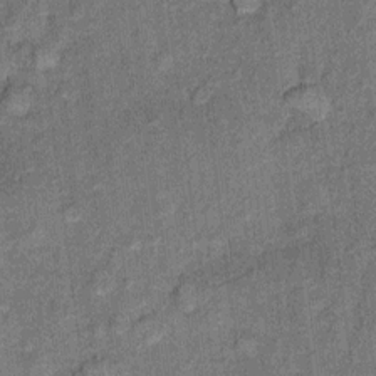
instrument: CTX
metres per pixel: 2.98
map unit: Ht
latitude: 9.9528
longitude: -38.8947
